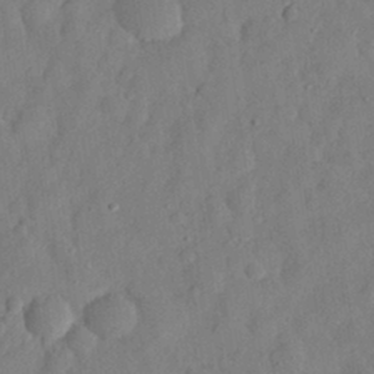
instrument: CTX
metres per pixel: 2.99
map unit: eHh
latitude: 30.2523
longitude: -73.2726
